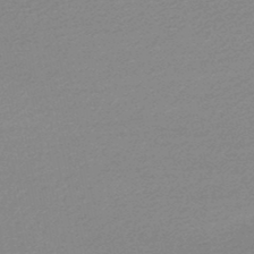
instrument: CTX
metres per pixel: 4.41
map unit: lHb
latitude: -48.0850
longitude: 66.4440
